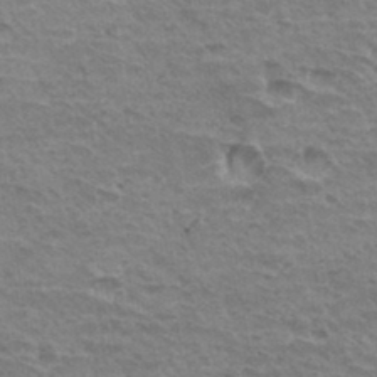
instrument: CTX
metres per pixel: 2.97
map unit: Hto
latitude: 35.3292
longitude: -43.6883
